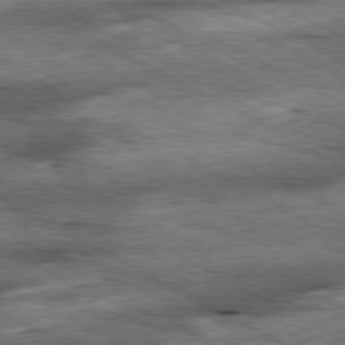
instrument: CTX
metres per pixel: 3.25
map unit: Ap
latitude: -80.9920
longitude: -89.7828
